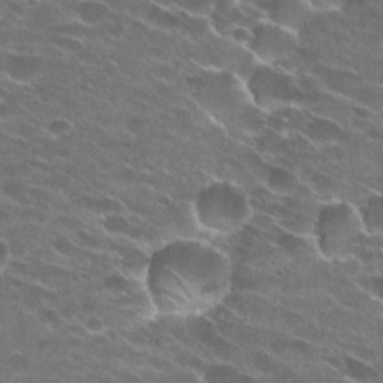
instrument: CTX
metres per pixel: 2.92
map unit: Hto
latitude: 25.4048
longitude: -43.1592
